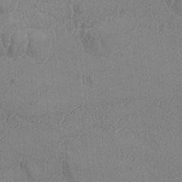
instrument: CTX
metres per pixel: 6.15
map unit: Ave
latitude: -8.4251
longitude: -122.1578
